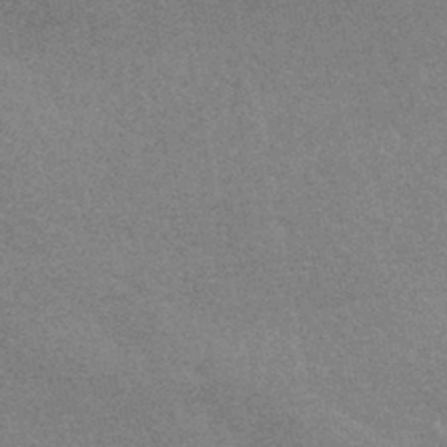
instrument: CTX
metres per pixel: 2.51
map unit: HNhu
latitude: -44.2740
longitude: 94.0472
